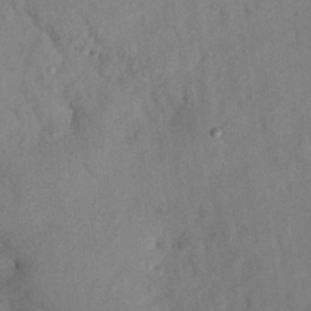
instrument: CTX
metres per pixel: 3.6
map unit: Nhu
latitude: 27.1214
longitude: -71.5938
